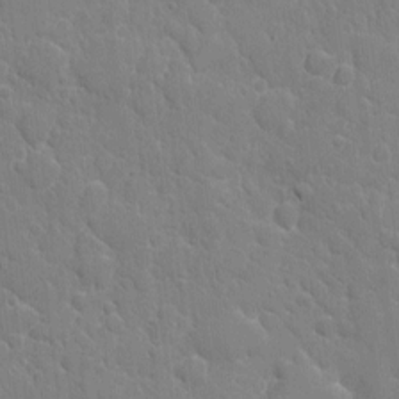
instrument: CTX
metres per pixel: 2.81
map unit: eHh
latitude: 4.5735
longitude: -67.1592
